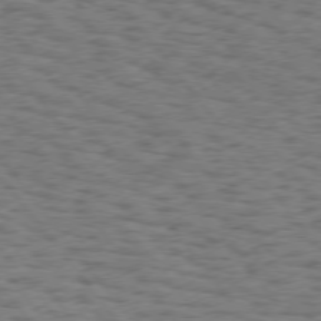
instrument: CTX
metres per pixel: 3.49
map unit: Hpe
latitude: 75.0647
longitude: -134.8758
